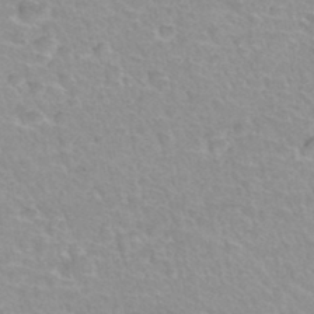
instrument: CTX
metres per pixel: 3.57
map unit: Hto
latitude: 34.8380
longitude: -45.9150
